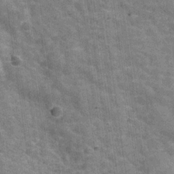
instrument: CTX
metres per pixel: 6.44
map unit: Hve
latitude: -30.3873
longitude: 93.3699
